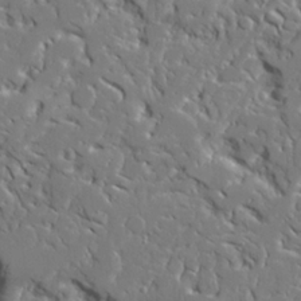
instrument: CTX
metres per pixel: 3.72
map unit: Ave
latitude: 23.1025
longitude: -129.6316
